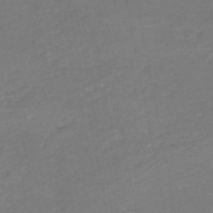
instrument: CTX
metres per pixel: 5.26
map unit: HNb
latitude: -50.3684
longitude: -53.4238
